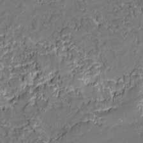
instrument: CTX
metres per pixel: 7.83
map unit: lAvf
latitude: -0.9920
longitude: -108.8569
